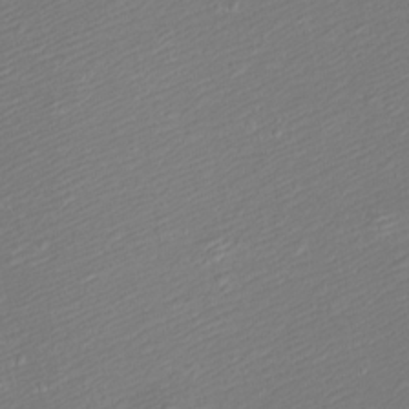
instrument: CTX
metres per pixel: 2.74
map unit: eHh
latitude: -9.2565
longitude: -69.8583
